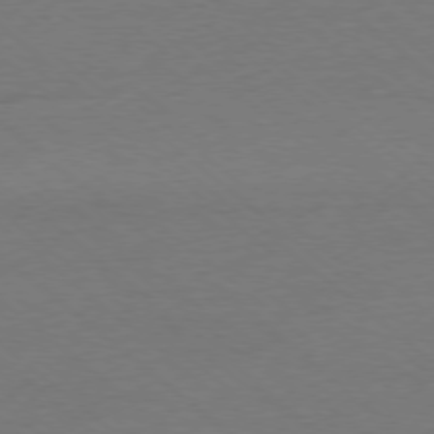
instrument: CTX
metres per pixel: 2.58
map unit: Ap
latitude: -77.8989
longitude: -96.1767
